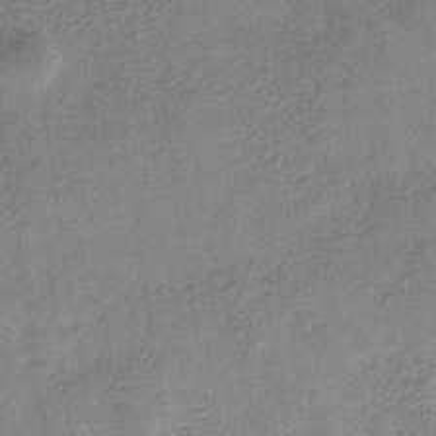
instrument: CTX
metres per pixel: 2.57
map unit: eHb
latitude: -31.7666
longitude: 72.8786
